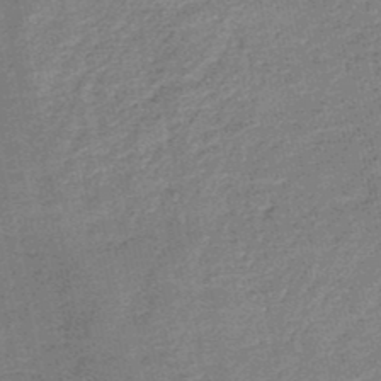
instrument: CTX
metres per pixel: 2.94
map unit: HNb
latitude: -48.8408
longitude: 57.6911
